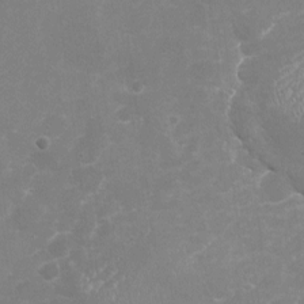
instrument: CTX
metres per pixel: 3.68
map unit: Nhu
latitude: -16.8219
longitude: -57.7638
